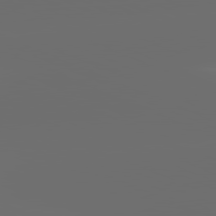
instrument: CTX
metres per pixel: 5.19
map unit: lApd
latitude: 81.9528
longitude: -164.0633
